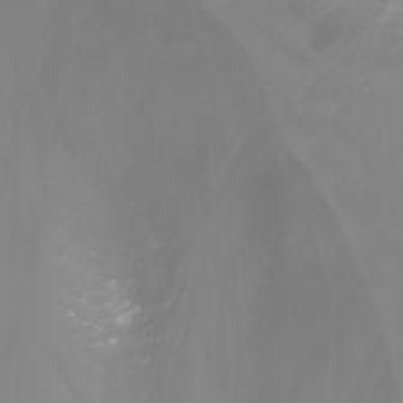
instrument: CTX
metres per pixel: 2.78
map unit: Nhu
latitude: -1.4455
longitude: -77.7260
